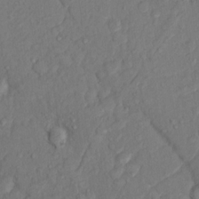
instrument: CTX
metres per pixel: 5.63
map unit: Nhu
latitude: 13.5749
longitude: -29.3670
